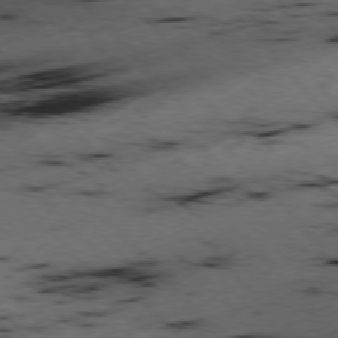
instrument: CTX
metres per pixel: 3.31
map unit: Ap
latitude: -77.0675
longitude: -60.7813
